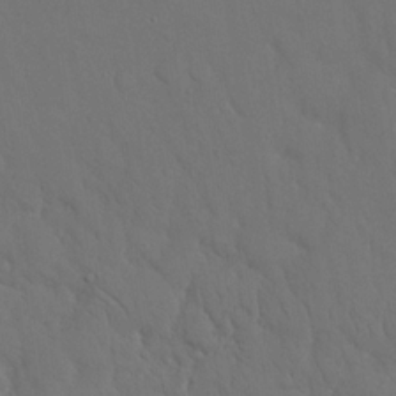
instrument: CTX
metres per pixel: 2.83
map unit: eHh
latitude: 18.7246
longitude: -67.2159
